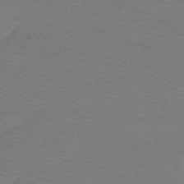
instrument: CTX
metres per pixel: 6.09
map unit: eHb
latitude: -42.9541
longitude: 84.5951
